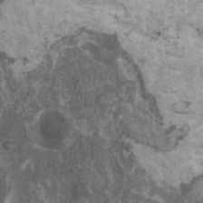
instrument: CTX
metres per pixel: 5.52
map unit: HNhu
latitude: 1.9339
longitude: 4.3306
